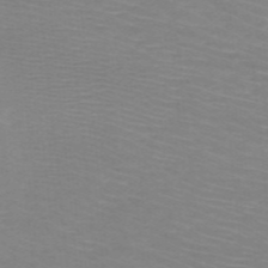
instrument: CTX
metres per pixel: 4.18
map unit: HNb
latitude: -48.3118
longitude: -45.8772
